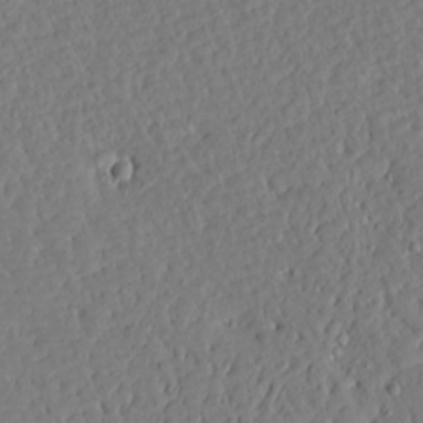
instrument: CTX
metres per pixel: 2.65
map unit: Aa
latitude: 14.6491
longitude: -140.5167
